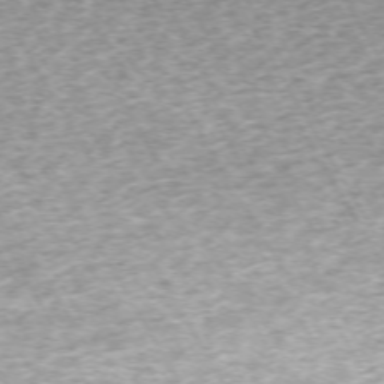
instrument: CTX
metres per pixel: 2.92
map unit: Hpe
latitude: -71.2754
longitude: 13.9367
